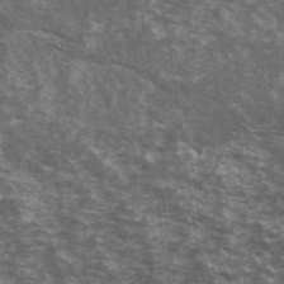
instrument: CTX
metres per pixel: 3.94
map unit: Ave
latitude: 40.3656
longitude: -110.0255
